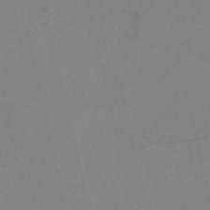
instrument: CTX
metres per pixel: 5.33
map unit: HNb
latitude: -53.1053
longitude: -47.7072
